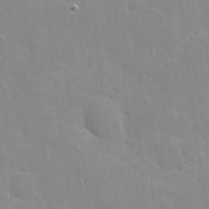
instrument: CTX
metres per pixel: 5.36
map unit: eHh
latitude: 4.2711
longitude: -67.1781
